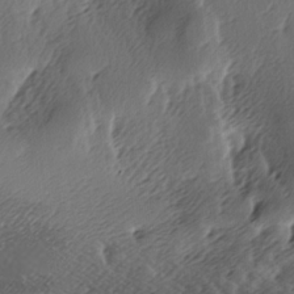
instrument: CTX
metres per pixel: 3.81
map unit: lAa
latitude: -6.4062
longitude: -123.8016
